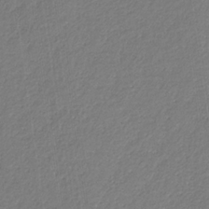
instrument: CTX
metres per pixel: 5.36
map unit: eHb
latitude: -30.6329
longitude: 67.4076
